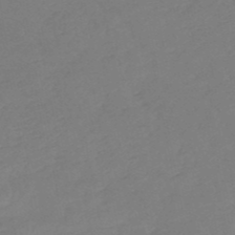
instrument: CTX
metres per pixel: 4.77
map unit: lHb
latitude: -49.5588
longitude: 83.0675
